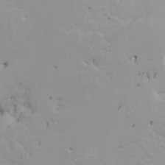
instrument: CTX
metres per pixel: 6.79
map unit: HNhu
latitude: 6.5924
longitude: 14.3307
